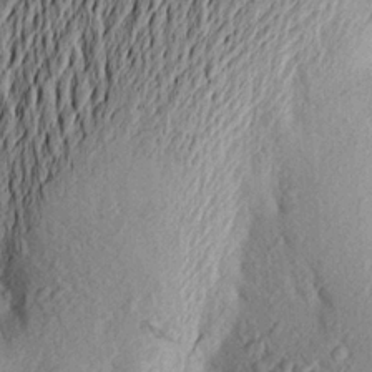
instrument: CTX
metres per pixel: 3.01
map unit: Aa
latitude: 23.8205
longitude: -150.2900
